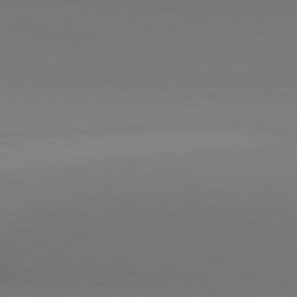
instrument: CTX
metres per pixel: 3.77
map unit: lApd
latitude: 80.8758
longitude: 145.9556
